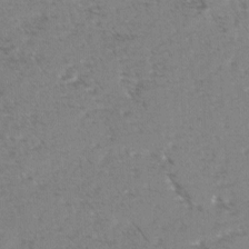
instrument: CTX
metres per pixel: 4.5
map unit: lAvf
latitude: -2.4817
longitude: -112.9891
